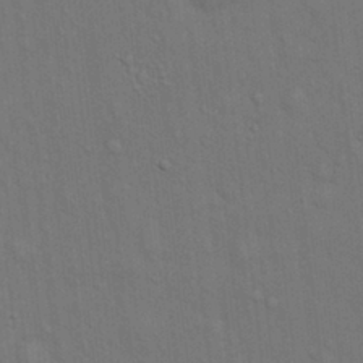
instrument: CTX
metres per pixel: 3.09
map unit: Hto
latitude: 15.3671
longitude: -57.8016
